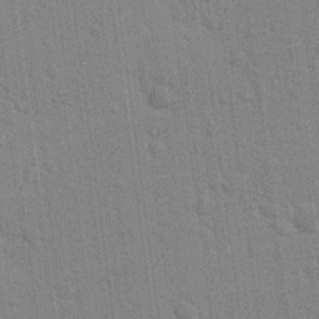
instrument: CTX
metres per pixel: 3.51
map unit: lHvf
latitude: 14.4601
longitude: 179.1620
